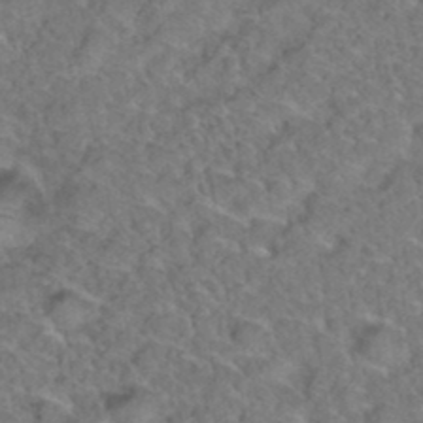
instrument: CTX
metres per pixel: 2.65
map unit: Hto
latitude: 35.9717
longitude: -48.6113
